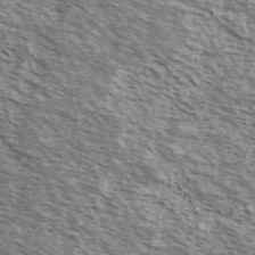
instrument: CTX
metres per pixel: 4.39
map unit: Ave
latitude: 38.6679
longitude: -109.6505
